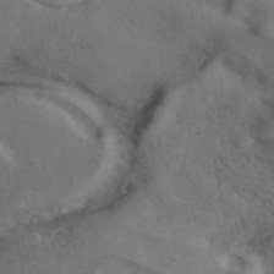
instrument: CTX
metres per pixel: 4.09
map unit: eAb
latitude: 41.8394
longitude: 108.3684
